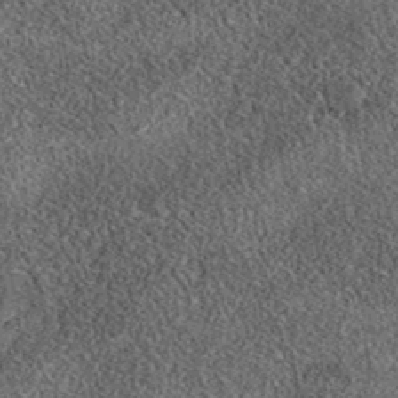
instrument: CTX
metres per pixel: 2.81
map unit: eAb
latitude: 39.5560
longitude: 106.5007
